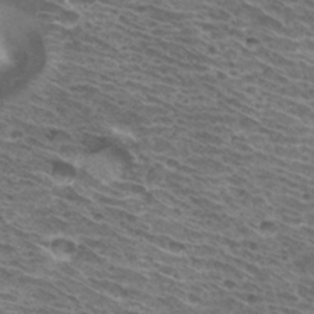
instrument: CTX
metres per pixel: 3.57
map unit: Hto
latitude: 33.2348
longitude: -40.3278
